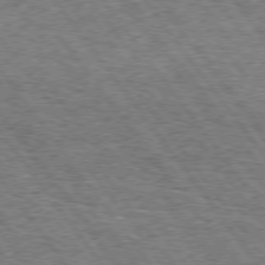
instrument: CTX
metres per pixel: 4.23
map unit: Hpe
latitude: 75.3104
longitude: -155.9528
